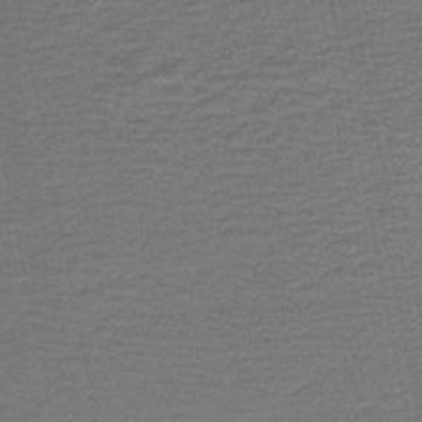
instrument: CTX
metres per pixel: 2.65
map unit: HNb
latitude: -43.9556
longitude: 51.5588
